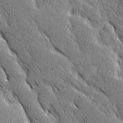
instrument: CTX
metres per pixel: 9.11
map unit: Ave
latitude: 20.4601
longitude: -136.1956
